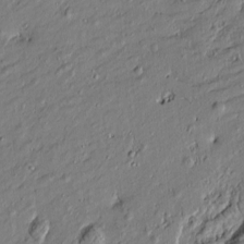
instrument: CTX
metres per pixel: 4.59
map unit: Htu
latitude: -7.1242
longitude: 177.6344
